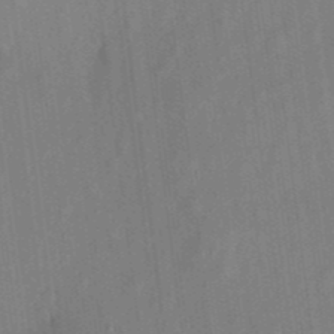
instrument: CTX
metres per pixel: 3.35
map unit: eHh
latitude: 4.6490
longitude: -74.0822
